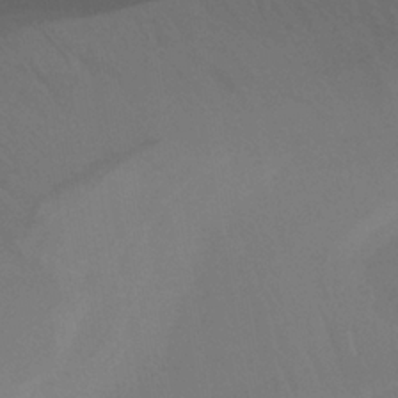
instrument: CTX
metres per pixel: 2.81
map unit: lHb
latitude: -33.8234
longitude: 67.1620
